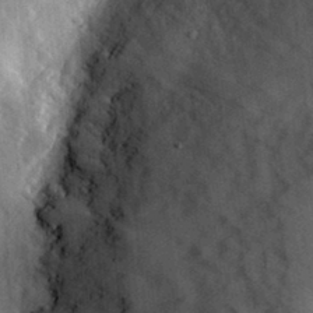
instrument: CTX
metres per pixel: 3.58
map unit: eHh
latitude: 30.5168
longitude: -76.7813
